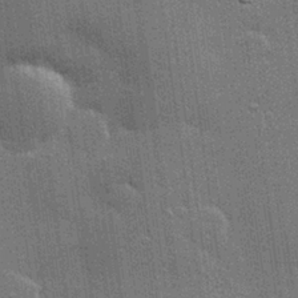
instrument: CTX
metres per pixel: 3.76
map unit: Hve
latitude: 28.3278
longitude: -92.8947
